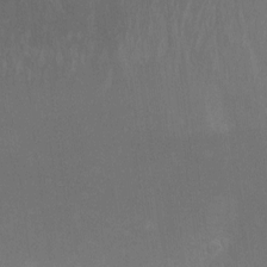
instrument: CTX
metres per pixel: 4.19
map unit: Ht
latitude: -7.3509
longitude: -35.3859
